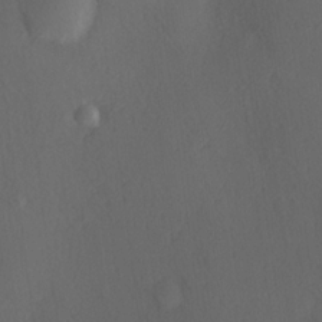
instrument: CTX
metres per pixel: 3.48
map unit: Hve
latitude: 19.5749
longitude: 150.3306
